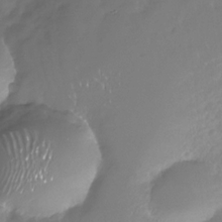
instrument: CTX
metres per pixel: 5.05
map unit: Nhu
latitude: -28.4440
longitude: -80.0633
